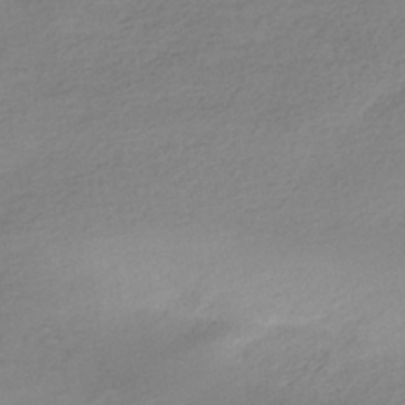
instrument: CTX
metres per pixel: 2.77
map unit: HNhu
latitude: -41.1620
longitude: 95.8044
